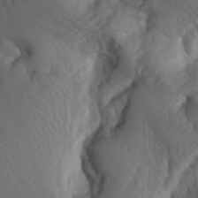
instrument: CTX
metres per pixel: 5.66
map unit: lAa
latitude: -5.8044
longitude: -126.6113
